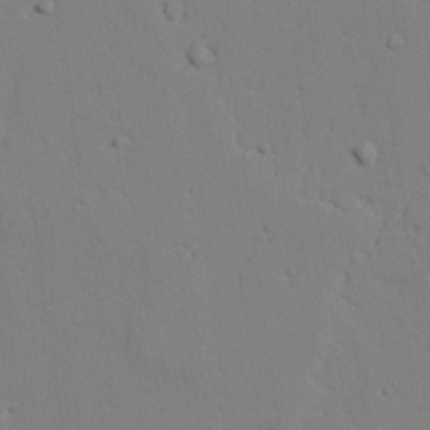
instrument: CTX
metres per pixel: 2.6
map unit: lAvf
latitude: 26.1389
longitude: -110.1767
